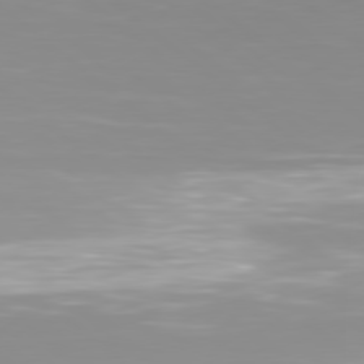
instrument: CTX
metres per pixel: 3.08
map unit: Hpe
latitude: 78.4034
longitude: -141.7260
